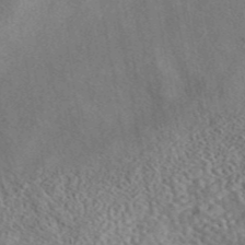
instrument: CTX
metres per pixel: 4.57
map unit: eAb
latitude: 43.3104
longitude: 109.1809
